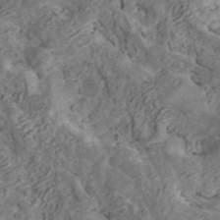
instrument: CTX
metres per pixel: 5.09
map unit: ANa
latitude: 42.3467
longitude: 16.6141
